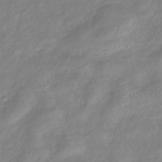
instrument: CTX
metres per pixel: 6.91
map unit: eHb
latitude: -40.5007
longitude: 81.5588
